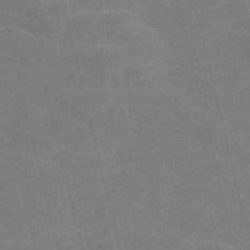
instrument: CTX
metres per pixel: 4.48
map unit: Nve
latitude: -57.5588
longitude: 54.6330
